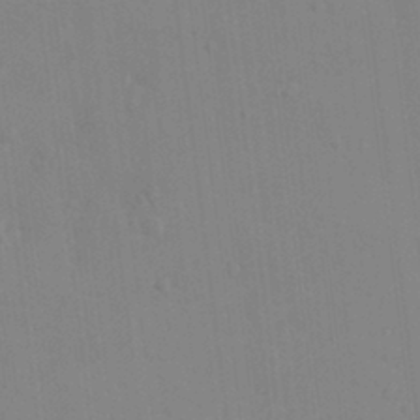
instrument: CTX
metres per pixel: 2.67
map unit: HNhu
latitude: 5.8772
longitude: 1.8990
